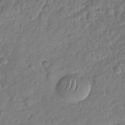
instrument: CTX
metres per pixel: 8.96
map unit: Nhu
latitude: -28.8975
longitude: -61.8772
